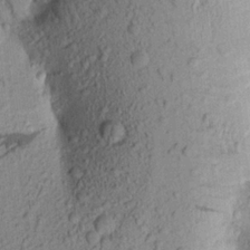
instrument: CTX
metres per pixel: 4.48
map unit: Aa
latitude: 20.0822
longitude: -149.4426
